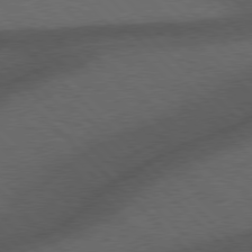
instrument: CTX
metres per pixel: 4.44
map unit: Hpe
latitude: 77.4615
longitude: -152.8758
